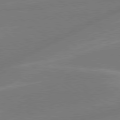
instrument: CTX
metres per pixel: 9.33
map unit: lApd
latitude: 79.0648
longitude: -142.6680
